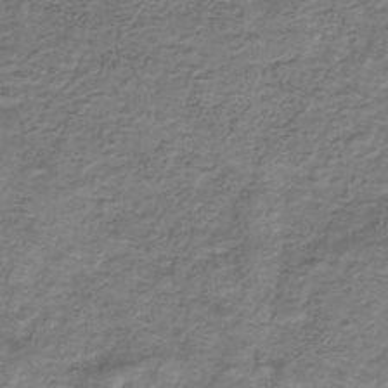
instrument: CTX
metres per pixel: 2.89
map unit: eHb
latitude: -33.3321
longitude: 75.5588
